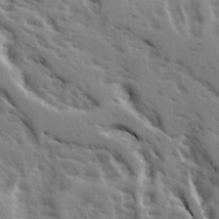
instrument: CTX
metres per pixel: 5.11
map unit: Ave
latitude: 15.7639
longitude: -130.6680
